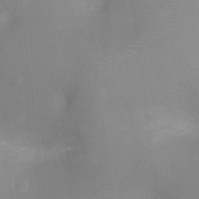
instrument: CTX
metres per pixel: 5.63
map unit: Ht
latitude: -8.1039
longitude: -24.4223
